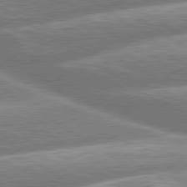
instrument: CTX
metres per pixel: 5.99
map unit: lApd
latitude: 79.8584
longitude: -160.4034
